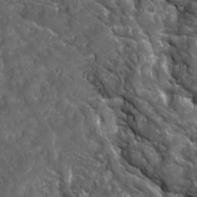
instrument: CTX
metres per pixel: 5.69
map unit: Ave
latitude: 16.0444
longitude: -133.0081
